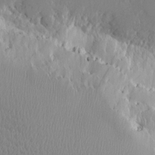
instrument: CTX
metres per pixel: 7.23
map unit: Htu
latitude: -2.3117
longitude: 179.5588
